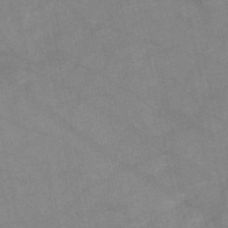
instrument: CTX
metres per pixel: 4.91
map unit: HNb
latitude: -52.8219
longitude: -49.8772
